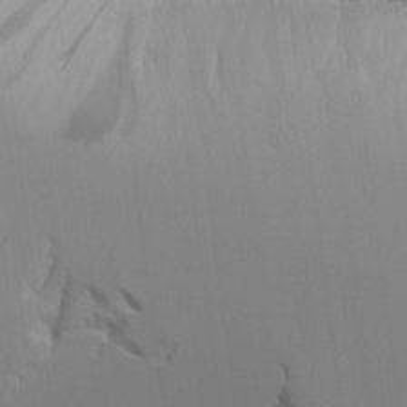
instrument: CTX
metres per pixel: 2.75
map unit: Aa
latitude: 10.2901
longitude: -126.5735
